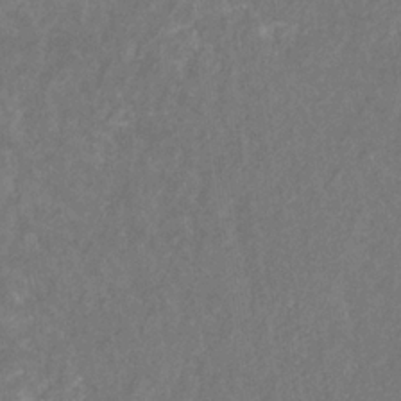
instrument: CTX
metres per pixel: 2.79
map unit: eHb
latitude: -30.9919
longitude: 70.2740
